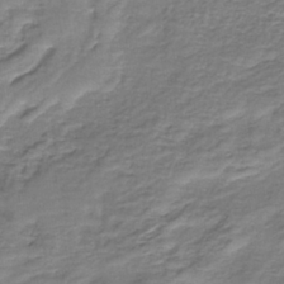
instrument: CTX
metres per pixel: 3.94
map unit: HNb
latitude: -35.8044
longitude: 57.9745
